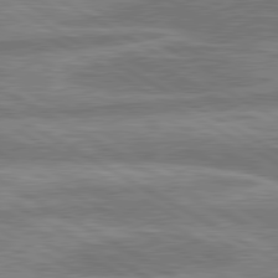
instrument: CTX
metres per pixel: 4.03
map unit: lApd
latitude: 80.5168
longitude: -167.9528
